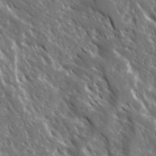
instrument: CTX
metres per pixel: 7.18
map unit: Ave
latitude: 14.8191
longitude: -132.7624
